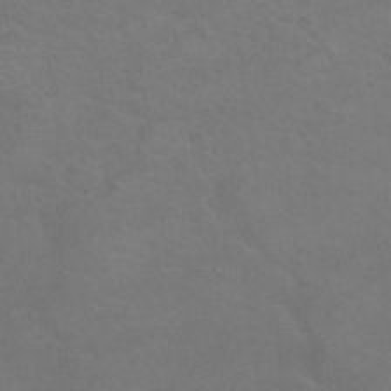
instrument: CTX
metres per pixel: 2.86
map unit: Nhu
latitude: 26.7057
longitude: -54.3089
